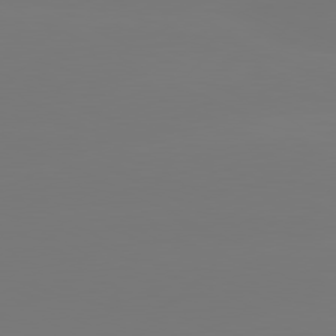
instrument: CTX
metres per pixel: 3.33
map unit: lApd
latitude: 80.8380
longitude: -149.1403
